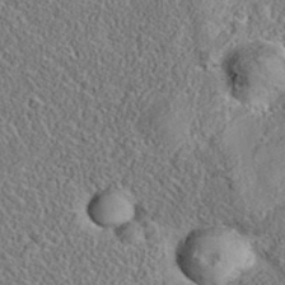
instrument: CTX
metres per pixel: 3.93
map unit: eAb
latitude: 35.8583
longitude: 108.7085
